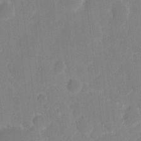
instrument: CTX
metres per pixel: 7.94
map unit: eHh
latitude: 5.7639
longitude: -66.5167
